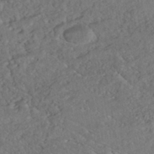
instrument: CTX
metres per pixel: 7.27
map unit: ANa
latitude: -43.2753
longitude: 108.4251
